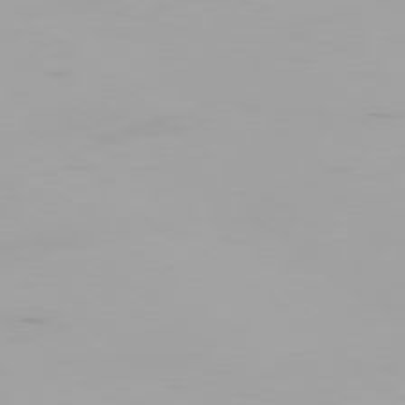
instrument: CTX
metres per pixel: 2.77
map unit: Ap
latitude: -79.0486
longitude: -96.1578
